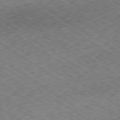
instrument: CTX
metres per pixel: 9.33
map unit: Ap
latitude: -79.9556
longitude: -51.7827
